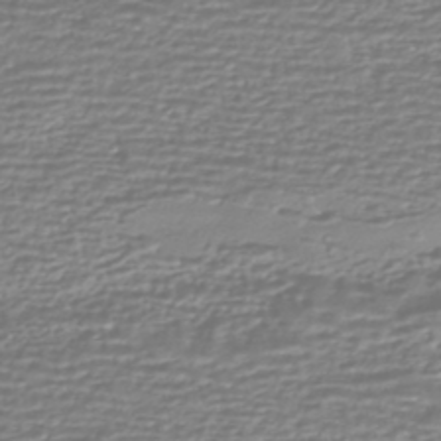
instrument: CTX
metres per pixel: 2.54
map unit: HNhu
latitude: -44.0661
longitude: 98.5574
